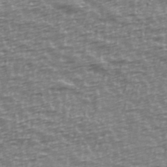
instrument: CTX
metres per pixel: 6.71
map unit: Ave
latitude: 40.0822
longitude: -114.2144
